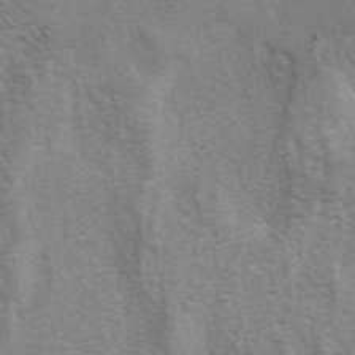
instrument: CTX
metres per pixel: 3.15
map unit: eAb
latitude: 41.3670
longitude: 106.0283
